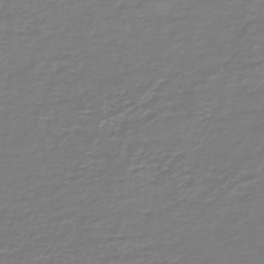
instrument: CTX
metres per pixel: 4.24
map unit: HNb
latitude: -47.2376
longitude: 52.4629
